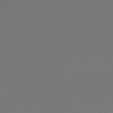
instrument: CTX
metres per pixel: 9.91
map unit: lHb
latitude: -47.0297
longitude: 64.3307
